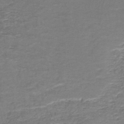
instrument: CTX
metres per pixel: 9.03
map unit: HNb
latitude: -36.6140
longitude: 51.3321
